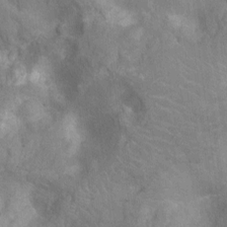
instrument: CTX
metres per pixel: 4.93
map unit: Nhu
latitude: -14.4818
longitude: -25.0836
